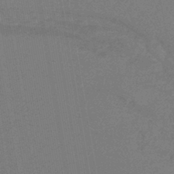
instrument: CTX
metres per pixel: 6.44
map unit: lHb
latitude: -43.8233
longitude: 78.4629
